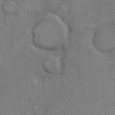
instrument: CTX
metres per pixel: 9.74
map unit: Hto
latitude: 6.2334
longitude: -62.2712
